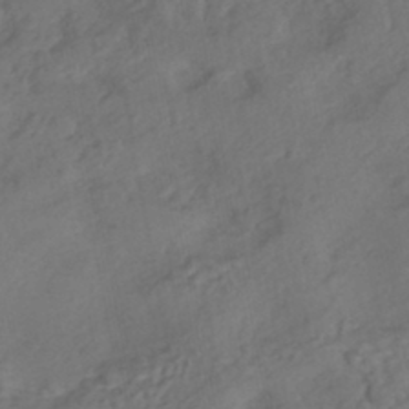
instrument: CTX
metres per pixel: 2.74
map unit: eHh
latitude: -43.0486
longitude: 120.5196
